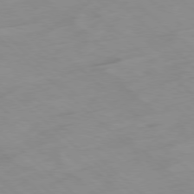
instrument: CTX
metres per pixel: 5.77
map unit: Hpe
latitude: -78.5573
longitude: -18.1577
